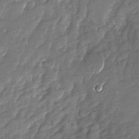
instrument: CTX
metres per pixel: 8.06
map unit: Nhu
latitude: -27.1620
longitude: -62.2901
